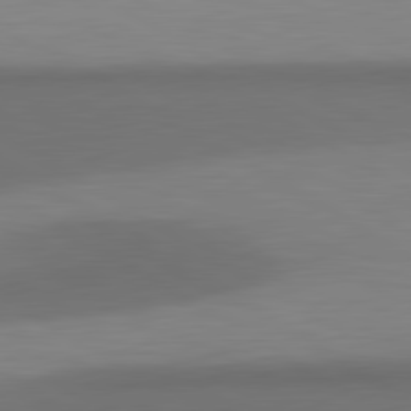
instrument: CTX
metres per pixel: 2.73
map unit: lApd
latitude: 81.0080
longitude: 160.2173
